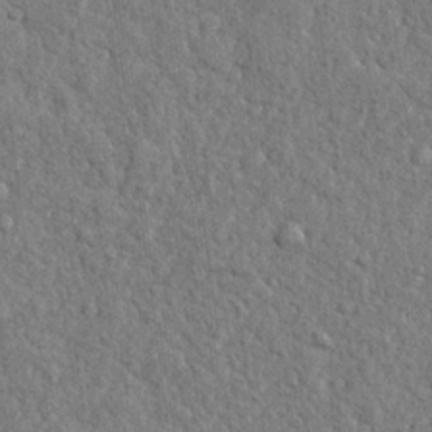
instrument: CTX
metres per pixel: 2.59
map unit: lHvf
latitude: 23.8205
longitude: 143.5399
